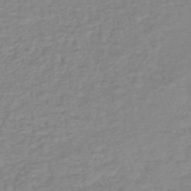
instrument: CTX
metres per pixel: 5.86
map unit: lHb
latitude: -40.2172
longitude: 72.2361
